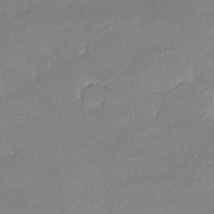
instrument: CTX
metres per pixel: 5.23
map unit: lHvf
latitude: -12.0283
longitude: -101.6127
